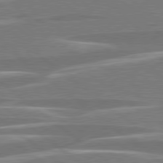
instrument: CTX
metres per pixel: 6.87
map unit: lApd
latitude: 79.1781
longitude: -93.3292
